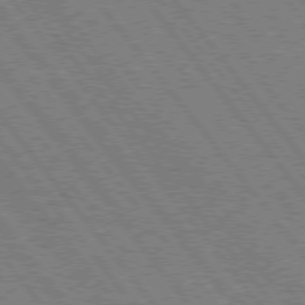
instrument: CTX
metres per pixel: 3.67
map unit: Hpe
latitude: 75.4238
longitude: -149.7261
